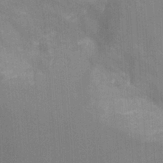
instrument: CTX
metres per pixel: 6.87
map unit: Nhu
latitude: -11.3321
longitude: -22.5546
